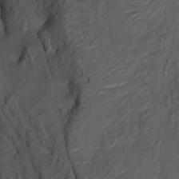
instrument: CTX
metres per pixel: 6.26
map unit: HNhu
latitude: 10.2712
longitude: 23.8423
